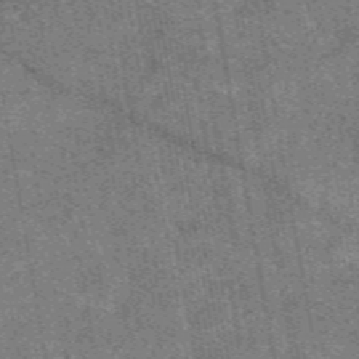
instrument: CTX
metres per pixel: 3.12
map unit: eAb
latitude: 47.9150
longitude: 122.5385
